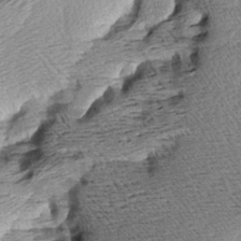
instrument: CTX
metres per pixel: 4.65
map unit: Aa
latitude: 8.6113
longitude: -141.1403
